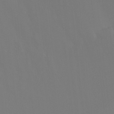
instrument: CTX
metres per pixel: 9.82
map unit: Ht
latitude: -13.1242
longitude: -50.5167
